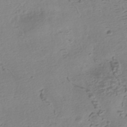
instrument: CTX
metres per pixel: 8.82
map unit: HNhu
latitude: -42.0849
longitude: 100.8785
